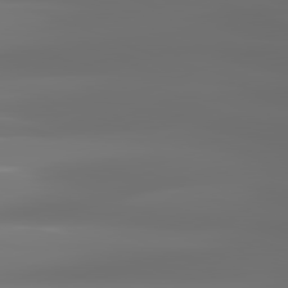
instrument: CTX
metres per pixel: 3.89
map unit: lApd
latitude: 81.6694
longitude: -144.9702
